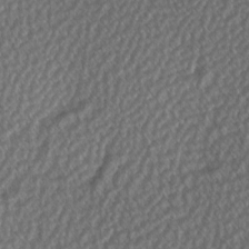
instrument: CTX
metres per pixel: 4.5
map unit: Hve
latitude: 2.2711
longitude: -121.3482
